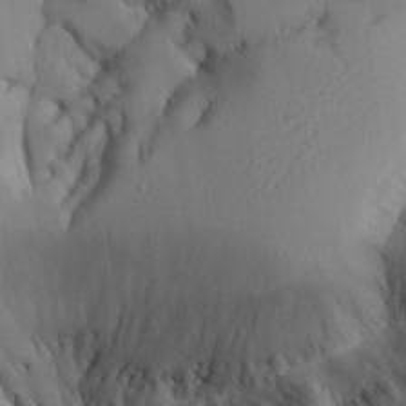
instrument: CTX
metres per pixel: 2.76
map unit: Aa
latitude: 25.8961
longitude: -129.3104
